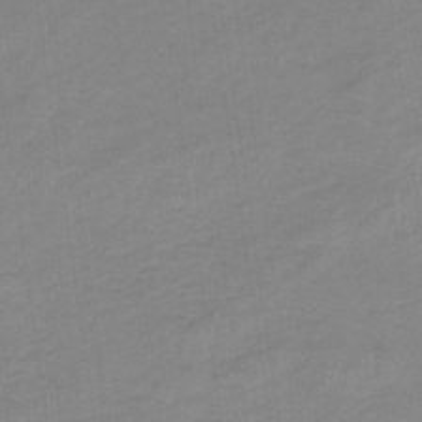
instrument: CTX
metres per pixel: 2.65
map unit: eHb
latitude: -33.8423
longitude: 68.3873
